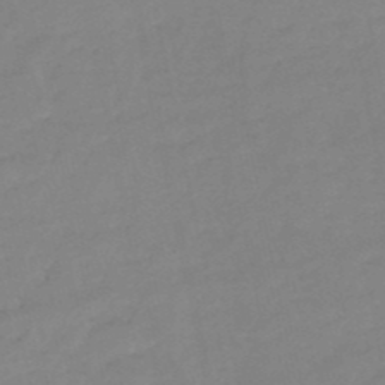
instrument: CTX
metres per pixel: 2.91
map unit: eHh
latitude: -52.5384
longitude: -24.8757
